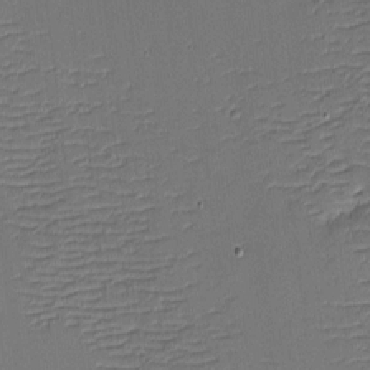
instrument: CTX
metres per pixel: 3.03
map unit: eHh
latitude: -3.8233
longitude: -81.7450
